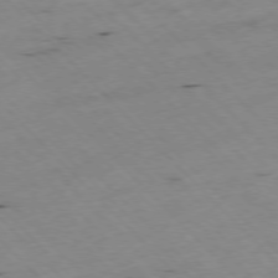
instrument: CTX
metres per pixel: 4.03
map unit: Ap
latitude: -76.9920
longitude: -60.1011
